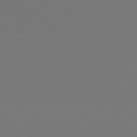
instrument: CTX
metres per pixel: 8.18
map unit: Hpe
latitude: 77.1025
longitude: -134.5734
